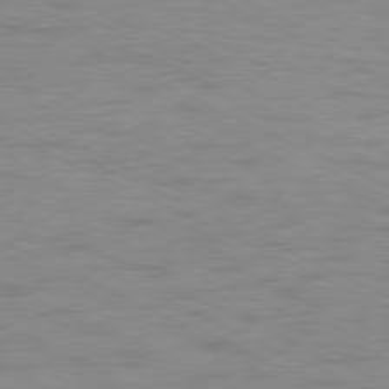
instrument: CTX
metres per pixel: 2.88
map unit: Ap
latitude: -78.5573
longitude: -73.4049
